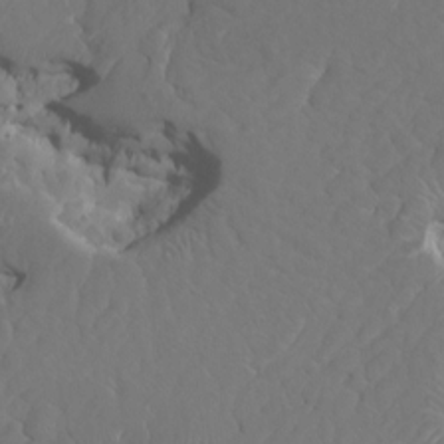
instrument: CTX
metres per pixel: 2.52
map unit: HNhu
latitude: 6.8191
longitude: -6.4034
